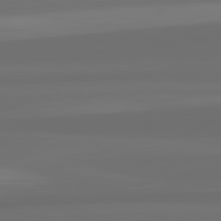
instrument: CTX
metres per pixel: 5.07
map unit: lApd
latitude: 82.5545
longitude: 159.7099
